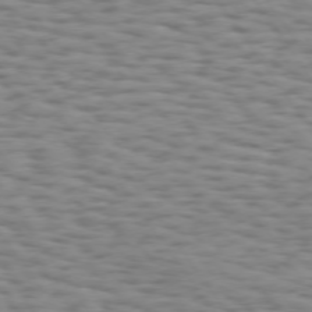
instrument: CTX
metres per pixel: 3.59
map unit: Hpe
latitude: 73.2915
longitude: -133.0647
